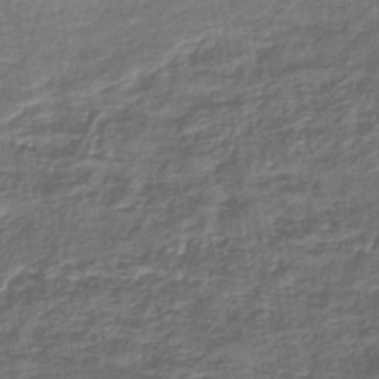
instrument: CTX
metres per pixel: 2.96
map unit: eHb
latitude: -43.7666
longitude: 81.9178
